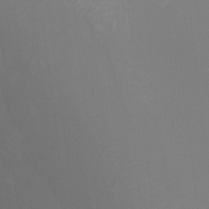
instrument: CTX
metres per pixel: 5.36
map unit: Ht
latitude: -3.2375
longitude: -25.8961
